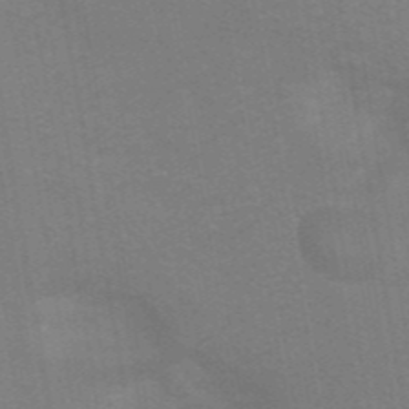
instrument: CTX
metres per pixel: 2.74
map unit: ANa
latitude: 43.5182
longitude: 28.2740
